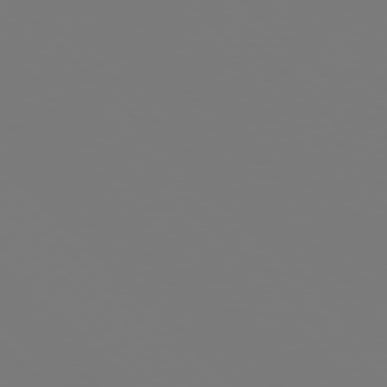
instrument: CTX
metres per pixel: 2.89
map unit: Hpe
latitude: 76.7435
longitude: -162.4601
